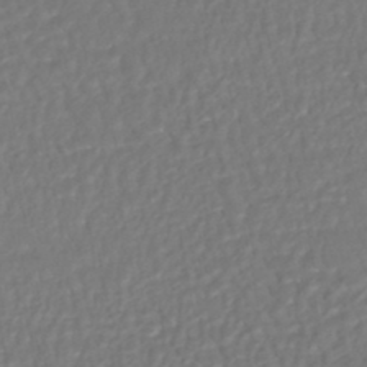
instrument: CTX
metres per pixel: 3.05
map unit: HNhu
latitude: -46.5196
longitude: 103.6344
